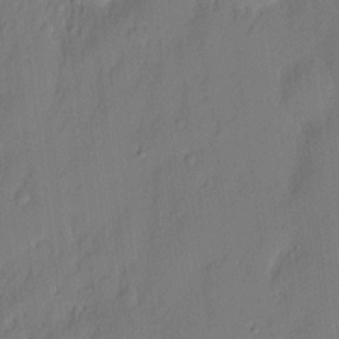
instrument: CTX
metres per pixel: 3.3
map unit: eHh
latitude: 3.8772
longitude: -76.8758
